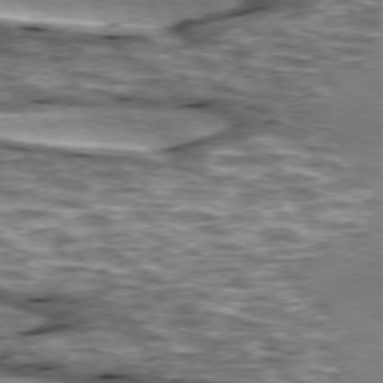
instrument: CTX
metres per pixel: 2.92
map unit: lApd
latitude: 74.3278
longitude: -54.8758
